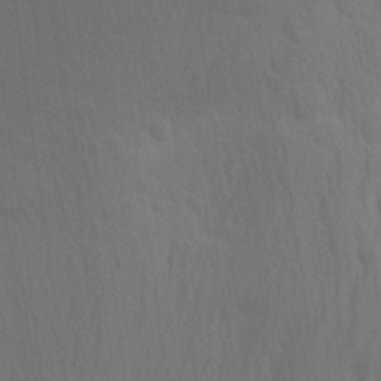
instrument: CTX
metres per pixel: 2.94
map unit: Aa
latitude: 26.1200
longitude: -145.7260
